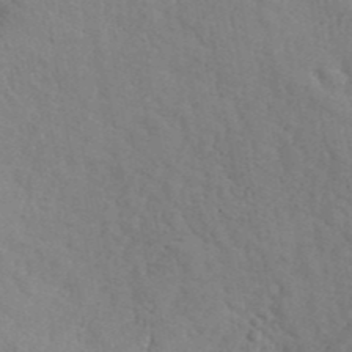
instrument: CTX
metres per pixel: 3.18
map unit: ANa
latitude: 41.7638
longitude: 53.5021
